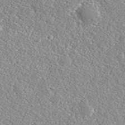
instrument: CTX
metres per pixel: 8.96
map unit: lHvf
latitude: 38.2333
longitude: -92.4979
